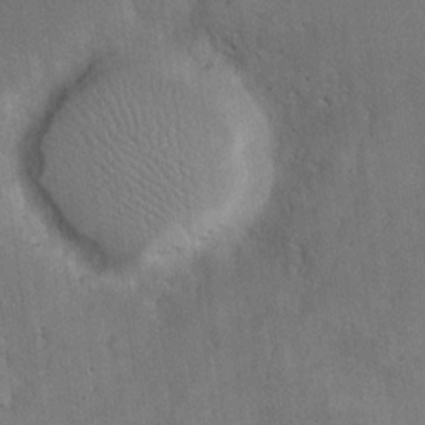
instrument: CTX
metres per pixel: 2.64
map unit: eHh
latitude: 18.1577
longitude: -65.5371
